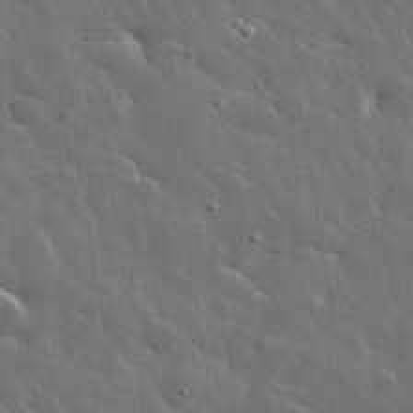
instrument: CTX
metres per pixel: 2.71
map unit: lHvf
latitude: 33.9339
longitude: -86.6301
